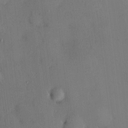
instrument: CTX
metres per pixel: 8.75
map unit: HNhu
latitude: 6.6679
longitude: 15.0487
